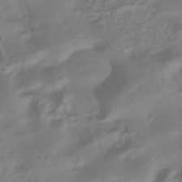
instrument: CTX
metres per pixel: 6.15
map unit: ANa
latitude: -39.4832
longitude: 96.2929
